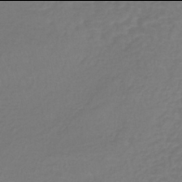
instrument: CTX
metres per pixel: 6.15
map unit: lHb
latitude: -42.0094
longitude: 65.0298
